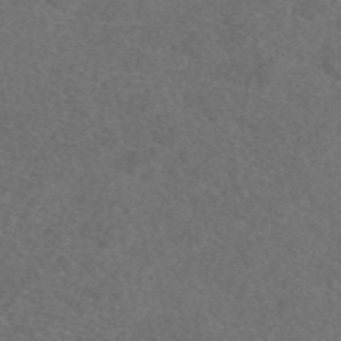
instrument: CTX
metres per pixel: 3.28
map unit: eAb
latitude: 48.5357
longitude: 107.8045
